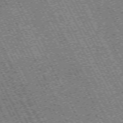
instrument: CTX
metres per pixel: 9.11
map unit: Hpe
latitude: -72.1039
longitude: 13.3132
